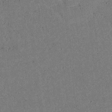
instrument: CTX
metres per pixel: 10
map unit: lAvf
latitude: 4.4034
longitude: 168.2361
